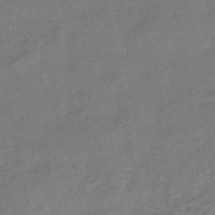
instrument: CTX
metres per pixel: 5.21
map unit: eHb
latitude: -42.6707
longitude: 83.0108
